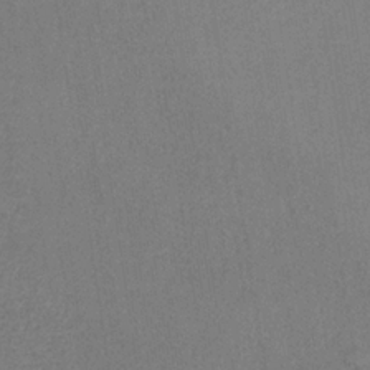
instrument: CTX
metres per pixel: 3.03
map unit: HNb
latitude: -33.7856
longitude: 54.2740
